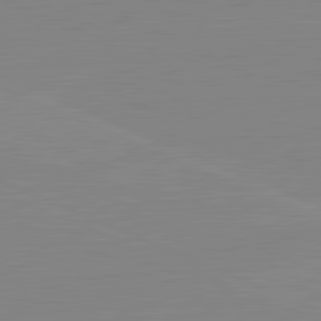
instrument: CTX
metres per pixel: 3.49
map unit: lApd
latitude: 81.7450
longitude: -156.6679
